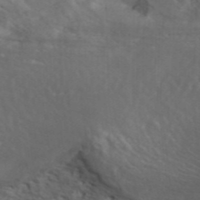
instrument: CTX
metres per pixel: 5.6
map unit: ANa
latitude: 41.4804
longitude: 34.2928
